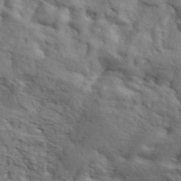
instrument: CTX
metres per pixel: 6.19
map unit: ANa
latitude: 42.0444
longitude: 51.5399
